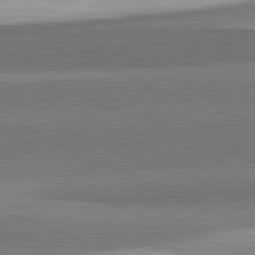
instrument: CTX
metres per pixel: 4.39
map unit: lApd
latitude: 82.2522
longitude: 152.7463
